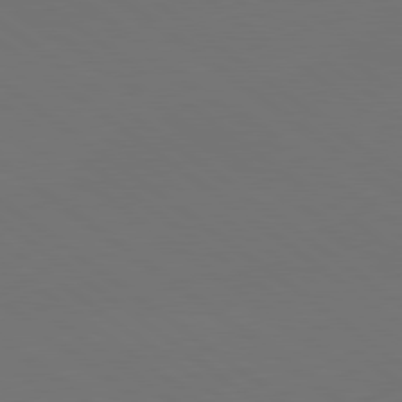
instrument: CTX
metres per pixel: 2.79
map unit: lApd
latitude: 80.3656
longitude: -115.9339
